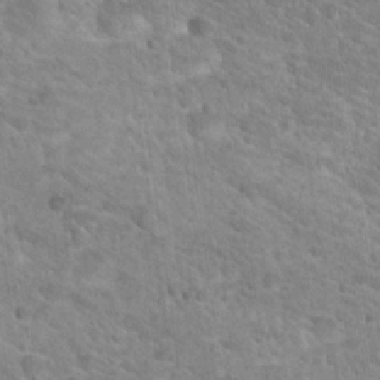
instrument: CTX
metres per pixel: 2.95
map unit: Hto
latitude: 24.5734
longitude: -48.9892
